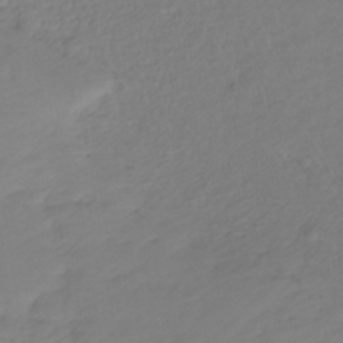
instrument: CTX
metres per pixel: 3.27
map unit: lHb
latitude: -32.9542
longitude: 64.0661
